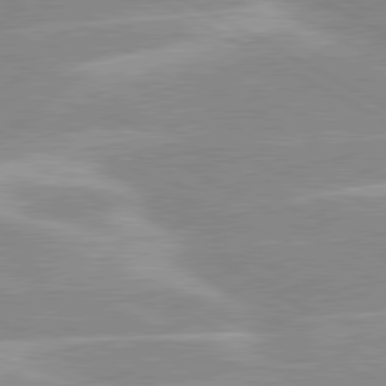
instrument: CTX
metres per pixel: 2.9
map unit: lApd
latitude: 80.3278
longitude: -124.3089
